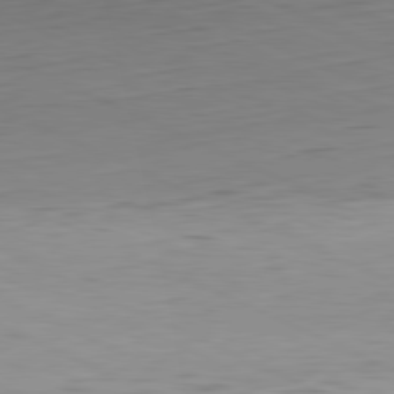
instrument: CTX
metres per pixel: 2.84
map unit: Hpe
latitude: -81.3699
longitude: 12.3117
